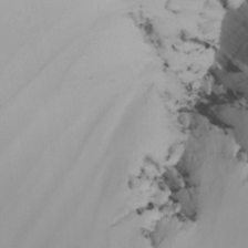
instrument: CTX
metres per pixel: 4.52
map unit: Nhu
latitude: -5.7477
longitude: -95.0270
